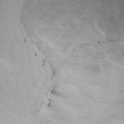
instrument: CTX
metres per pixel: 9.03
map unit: ANa
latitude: 50.1766
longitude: -74.6679
